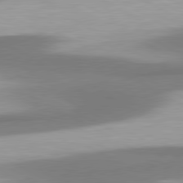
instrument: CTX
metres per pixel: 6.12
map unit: lApd
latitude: 80.6113
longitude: 176.5007
